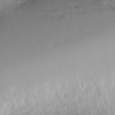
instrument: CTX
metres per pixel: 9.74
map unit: Nve
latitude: -9.1620
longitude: 173.1998
